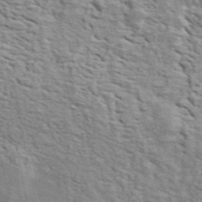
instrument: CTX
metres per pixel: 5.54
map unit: ANa
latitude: 49.2348
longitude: -82.4034
